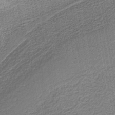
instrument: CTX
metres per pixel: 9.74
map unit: eAb
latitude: -39.1242
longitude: 52.6140
